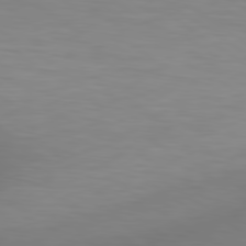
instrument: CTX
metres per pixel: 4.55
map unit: lApd
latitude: 80.1011
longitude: 121.6533
